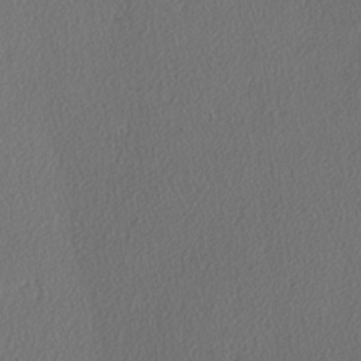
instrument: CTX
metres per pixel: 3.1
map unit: lAvf
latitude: -3.8611
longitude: -107.8394
